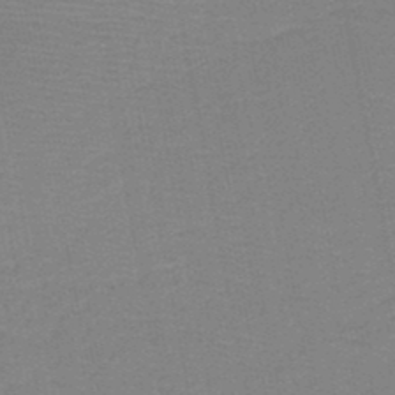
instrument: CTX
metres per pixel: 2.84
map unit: HNb
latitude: -49.0298
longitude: -43.4238
